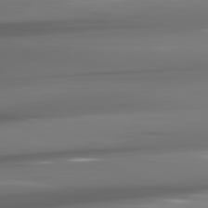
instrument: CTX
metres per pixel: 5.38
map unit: lApd
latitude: 81.2915
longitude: -142.2712
